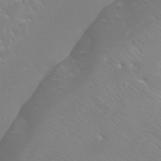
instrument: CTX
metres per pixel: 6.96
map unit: Nhu
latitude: -9.3132
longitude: -70.8191
